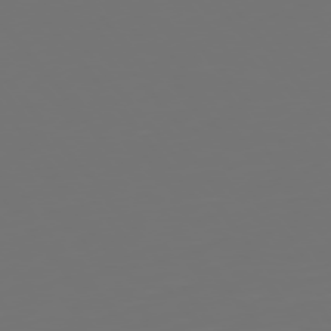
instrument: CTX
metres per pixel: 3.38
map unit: Hpe
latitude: 75.0836
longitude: -124.3278
